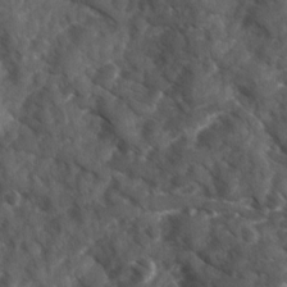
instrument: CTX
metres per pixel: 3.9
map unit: Ave
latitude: 17.4049
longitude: -131.3671
